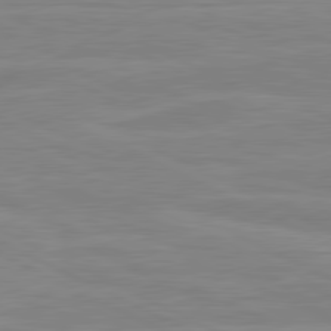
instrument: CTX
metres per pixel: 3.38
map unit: lApd
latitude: 80.9325
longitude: 170.0283
